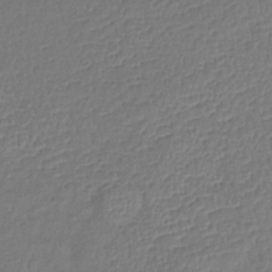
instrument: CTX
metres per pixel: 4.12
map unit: lHb
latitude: -39.0298
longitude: 73.8989
